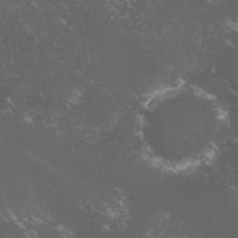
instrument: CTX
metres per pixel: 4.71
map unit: lHvf
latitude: -15.1431
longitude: -102.2144
